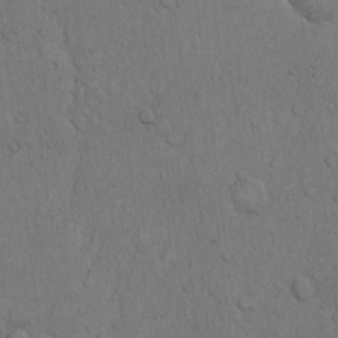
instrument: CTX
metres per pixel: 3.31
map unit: Hto
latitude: 11.9150
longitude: -57.7449
